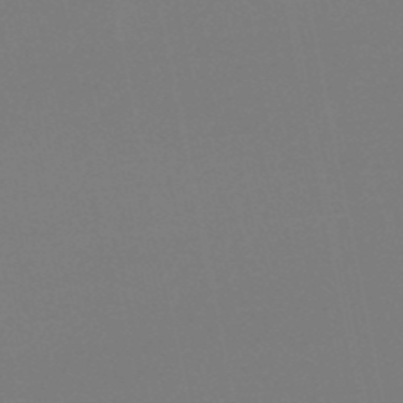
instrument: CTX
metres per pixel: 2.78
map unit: lHb
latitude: -49.2754
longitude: 71.3132
